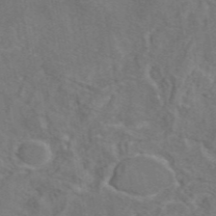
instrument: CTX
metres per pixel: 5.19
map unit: eAb
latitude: 45.9150
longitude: 109.6533
